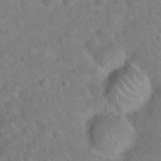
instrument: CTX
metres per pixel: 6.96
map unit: Hto
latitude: 20.6869
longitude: -50.0633
